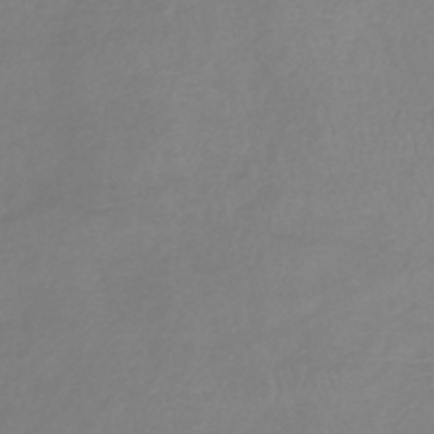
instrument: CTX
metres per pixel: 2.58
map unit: lHb
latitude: -40.8030
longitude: 74.2740
